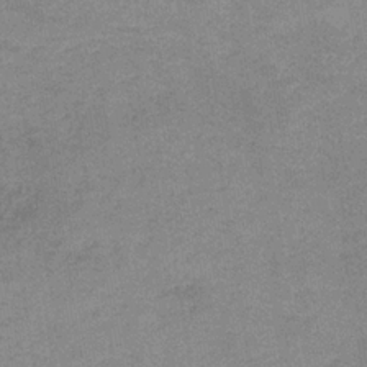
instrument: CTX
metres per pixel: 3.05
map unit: HNb
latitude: -33.7856
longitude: 57.1242
